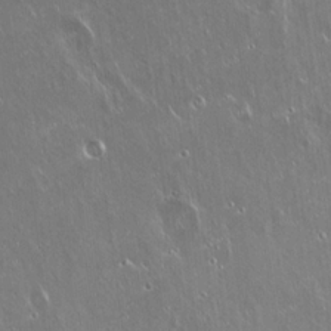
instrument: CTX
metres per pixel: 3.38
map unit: Hto
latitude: 18.4979
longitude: -57.2725
